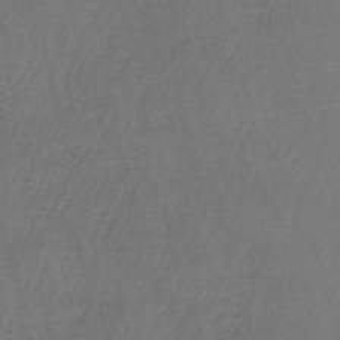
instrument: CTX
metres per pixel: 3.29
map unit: lHb
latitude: -38.2362
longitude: 61.6911
